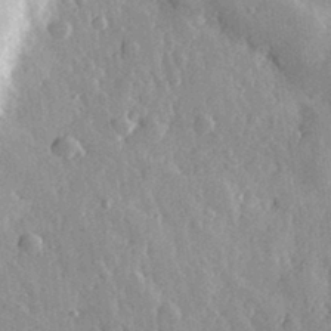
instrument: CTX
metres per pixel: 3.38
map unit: eHh
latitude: 31.6694
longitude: -80.4223
